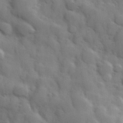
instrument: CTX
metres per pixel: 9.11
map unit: Hve
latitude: 31.3671
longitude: 150.8597
